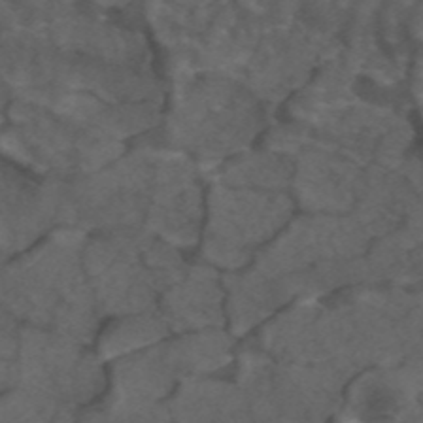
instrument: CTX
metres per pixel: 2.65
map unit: ANa
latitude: 44.0633
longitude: 26.8974
